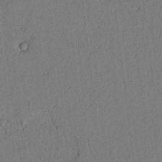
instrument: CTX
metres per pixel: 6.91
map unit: lAvf
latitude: 5.4237
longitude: 169.7288
